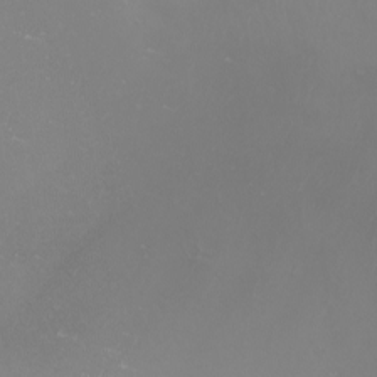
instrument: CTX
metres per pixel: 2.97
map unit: Nhu
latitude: -8.6518
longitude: -94.2523
